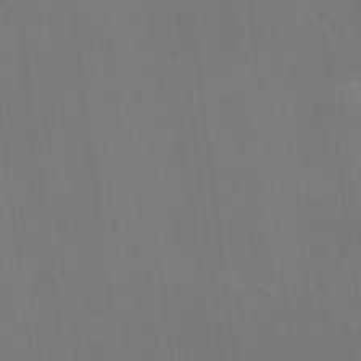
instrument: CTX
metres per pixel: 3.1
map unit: HNhu
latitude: 4.8758
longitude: 12.3495
